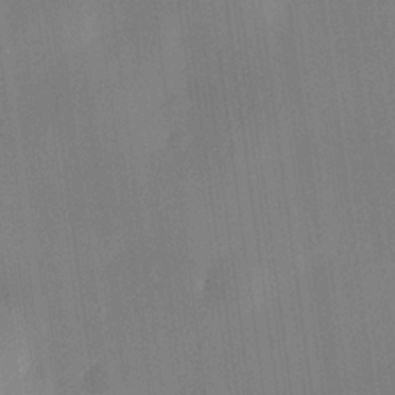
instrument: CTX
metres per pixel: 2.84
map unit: lHvf
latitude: 24.5356
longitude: 140.8219
